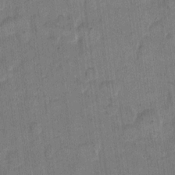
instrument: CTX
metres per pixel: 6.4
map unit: eHh
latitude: 11.8583
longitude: -65.9717
